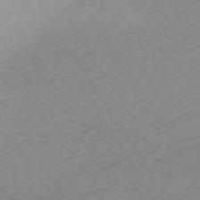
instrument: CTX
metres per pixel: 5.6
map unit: Ap
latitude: -73.3320
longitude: -68.6680
